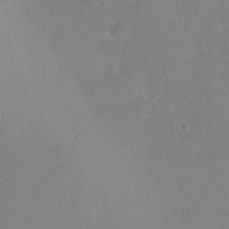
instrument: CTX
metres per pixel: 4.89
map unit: HNhu
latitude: 5.7450
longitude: 3.2942
